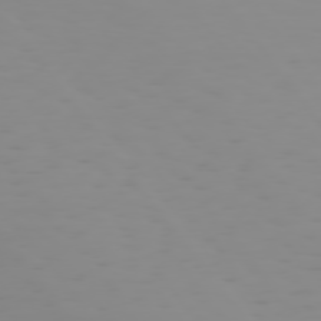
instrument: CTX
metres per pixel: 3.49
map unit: Hpe
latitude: 75.0458
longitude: -126.8002
